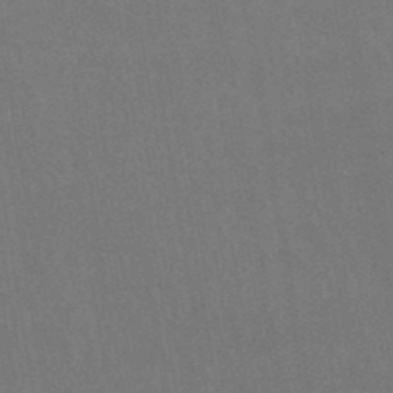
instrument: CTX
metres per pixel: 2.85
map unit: eHb
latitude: -49.7667
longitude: 84.4440
